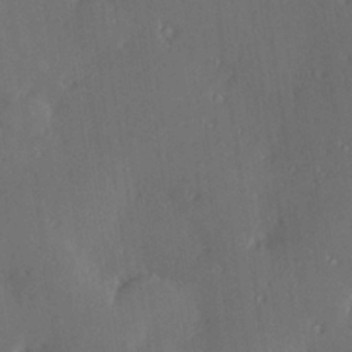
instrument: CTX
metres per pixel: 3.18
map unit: Hve
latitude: 27.4615
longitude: -93.6127
